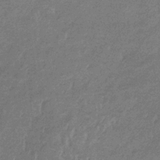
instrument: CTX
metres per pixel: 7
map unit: lHb
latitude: -34.1606
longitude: 69.5588
